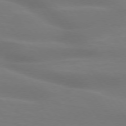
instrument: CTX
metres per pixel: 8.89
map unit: lApd
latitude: 74.4412
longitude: -48.6113
